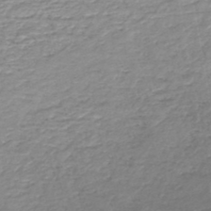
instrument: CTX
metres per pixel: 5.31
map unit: lHb
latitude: -46.0661
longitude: 67.1998
